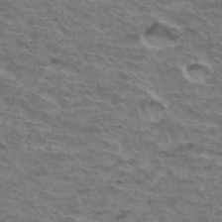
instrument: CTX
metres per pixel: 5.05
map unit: Hto
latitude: 36.5924
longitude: -43.8772
